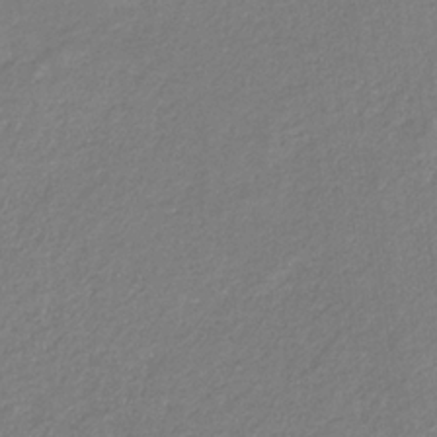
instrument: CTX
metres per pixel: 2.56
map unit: eHb
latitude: -31.0675
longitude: 67.0297
